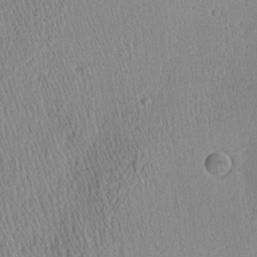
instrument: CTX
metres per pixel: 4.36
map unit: Aa
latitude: 25.5371
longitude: -135.5371
